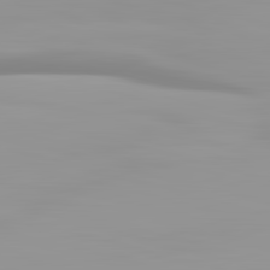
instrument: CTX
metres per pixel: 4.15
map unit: lApd
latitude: 83.2914
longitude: -135.4426
